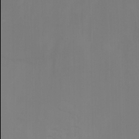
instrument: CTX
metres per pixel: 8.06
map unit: Nhu
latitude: -8.1039
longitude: -81.9906
